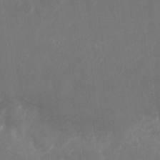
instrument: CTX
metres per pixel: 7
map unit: Nhu
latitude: -28.1417
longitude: -75.4804
